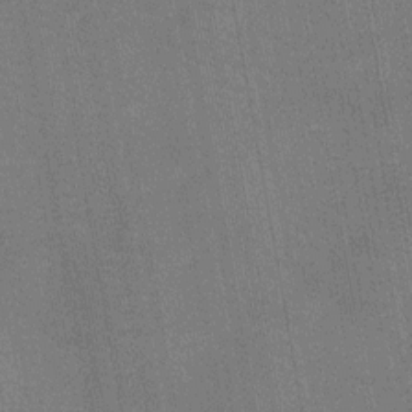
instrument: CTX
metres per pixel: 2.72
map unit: Nhu
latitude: -11.3888
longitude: -21.7450
